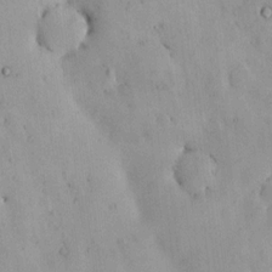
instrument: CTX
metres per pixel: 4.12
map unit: HNhu
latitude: 6.6490
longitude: 14.7086
